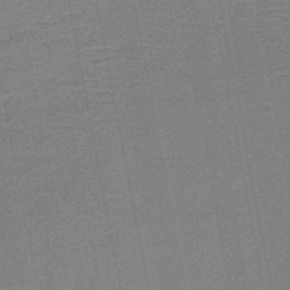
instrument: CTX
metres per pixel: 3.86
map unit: HNb
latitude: -48.8975
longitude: -45.2726
